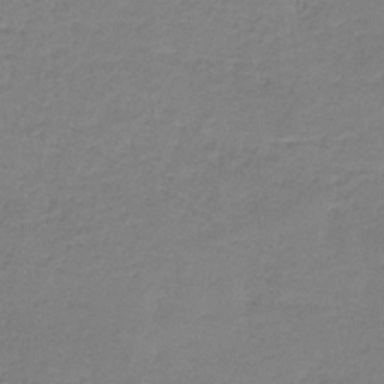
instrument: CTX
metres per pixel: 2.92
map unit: HNb
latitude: -34.8975
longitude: 52.2550
